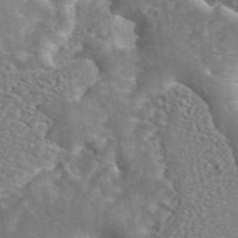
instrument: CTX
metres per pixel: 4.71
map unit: ANa
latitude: 44.8758
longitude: 27.1620
